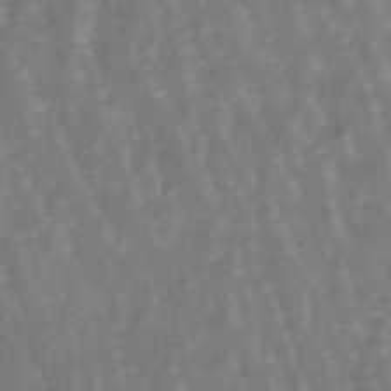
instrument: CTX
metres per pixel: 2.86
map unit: lHb
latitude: -47.4832
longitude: 78.9163
